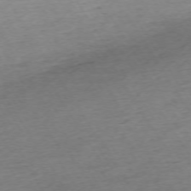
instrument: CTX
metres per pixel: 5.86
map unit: Ap
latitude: -73.2376
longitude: -68.5168
